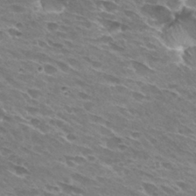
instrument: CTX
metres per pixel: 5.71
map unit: Hto
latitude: 29.1970
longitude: -42.6113
